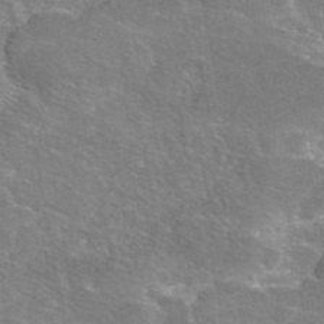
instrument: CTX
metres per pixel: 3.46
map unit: eAb
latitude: 45.5371
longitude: 106.4062
